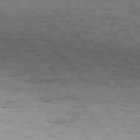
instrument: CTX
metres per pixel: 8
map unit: Hpe
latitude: 76.0444
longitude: -144.1011
